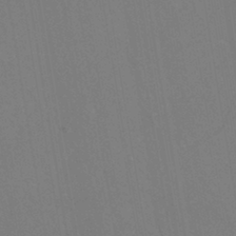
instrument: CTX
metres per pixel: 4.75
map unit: eHh
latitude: -43.1053
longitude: -32.1767
